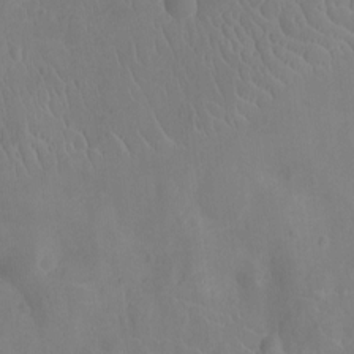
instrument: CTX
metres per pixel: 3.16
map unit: Ht
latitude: -9.4643
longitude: -21.7072
